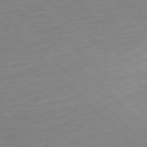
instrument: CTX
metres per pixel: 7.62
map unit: Hpe
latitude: -77.8989
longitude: 13.0864
